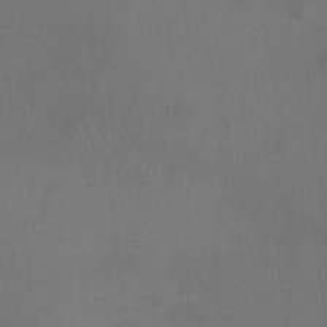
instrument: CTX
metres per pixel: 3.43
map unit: Nhu
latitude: -12.0094
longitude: -41.2725
